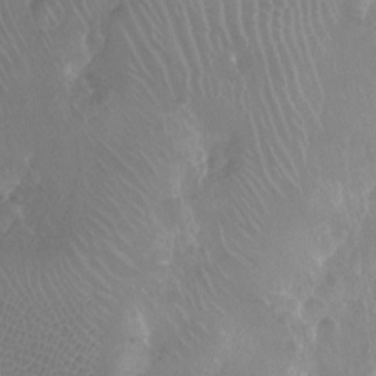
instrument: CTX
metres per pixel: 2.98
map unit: Ht
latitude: -11.5588
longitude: -43.5182
